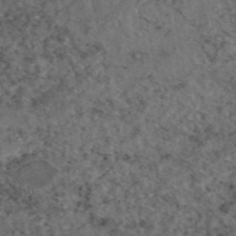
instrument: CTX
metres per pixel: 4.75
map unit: eAb
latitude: 47.3104
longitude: 111.5966
